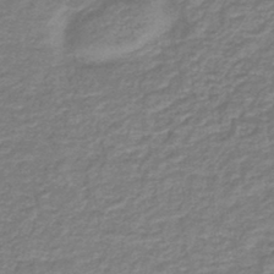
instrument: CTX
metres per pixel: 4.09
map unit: lHb
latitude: -40.8786
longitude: 63.2754
